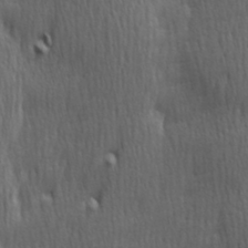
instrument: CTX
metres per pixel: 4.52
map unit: Hve
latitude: 24.3467
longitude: -97.0458
